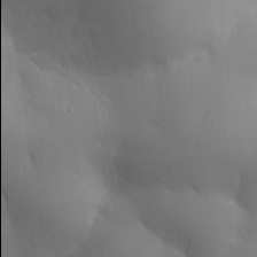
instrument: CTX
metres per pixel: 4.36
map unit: lHvf
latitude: 22.0255
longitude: 146.0094
